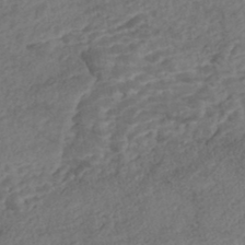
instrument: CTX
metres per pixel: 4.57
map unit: Nhe
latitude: -46.6329
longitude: -173.3670
